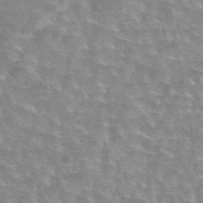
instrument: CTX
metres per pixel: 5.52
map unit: eAb
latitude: 44.7813
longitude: 106.7463
